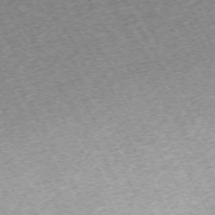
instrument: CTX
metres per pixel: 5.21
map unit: Hpe
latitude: -70.4062
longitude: 13.5777
